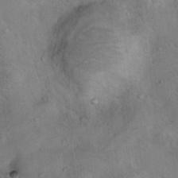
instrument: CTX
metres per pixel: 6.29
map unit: Nhu
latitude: 13.2348
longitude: -27.5182
